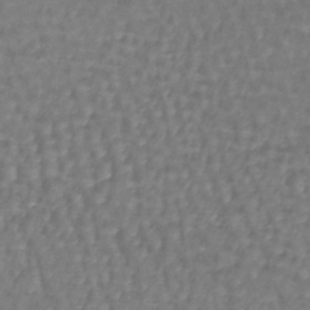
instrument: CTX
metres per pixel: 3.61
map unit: lHb
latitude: -43.5210
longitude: 73.0864
